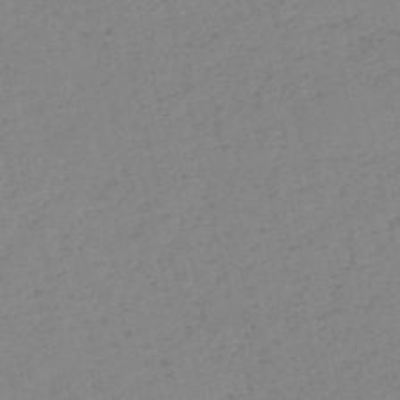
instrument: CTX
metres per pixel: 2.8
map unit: HNb
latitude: -53.9745
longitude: -38.9325
